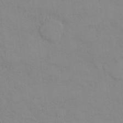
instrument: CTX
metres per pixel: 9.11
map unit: Hto
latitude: 7.7450
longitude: -35.8016
